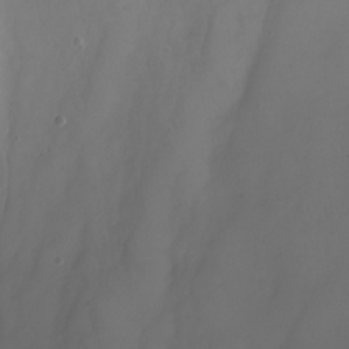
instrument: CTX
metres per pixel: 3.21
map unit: Nhu
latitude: -8.2928
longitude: -93.6316
